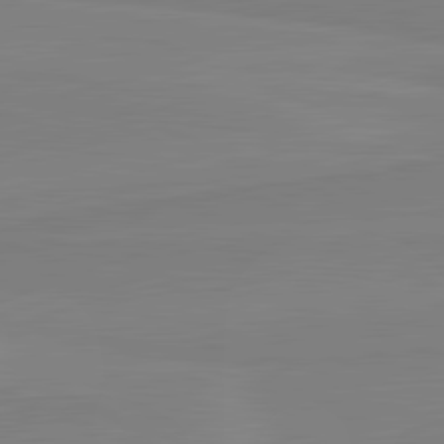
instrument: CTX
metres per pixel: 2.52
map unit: lApd
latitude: 81.8205
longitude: 165.8989
